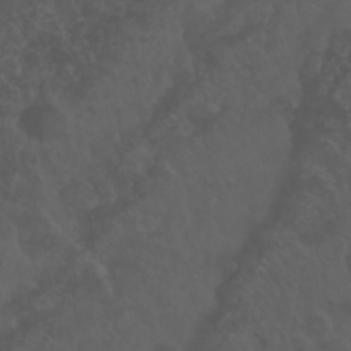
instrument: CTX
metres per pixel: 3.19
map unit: Nhu
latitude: 23.2915
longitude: -64.8758
